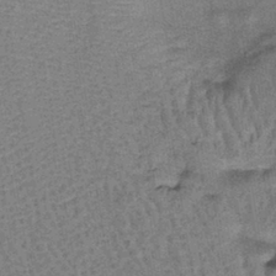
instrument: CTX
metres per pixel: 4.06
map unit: lHb
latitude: -40.5951
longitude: 57.4832
